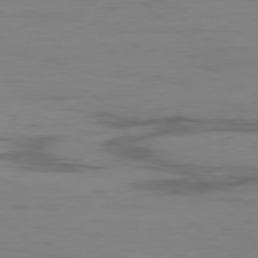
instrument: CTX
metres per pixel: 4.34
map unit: Hpe
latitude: -78.5384
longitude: 15.8612
